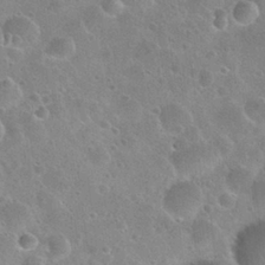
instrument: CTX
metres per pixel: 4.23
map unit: Nhu
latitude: 28.5546
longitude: -53.8206
